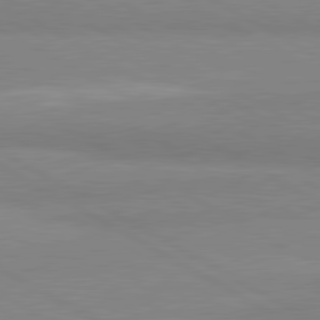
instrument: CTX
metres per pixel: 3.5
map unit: lApd
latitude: 80.8947
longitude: -178.8947
